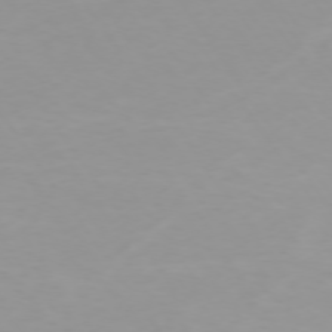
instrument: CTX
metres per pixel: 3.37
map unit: Ap
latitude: -74.4818
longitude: -80.0444
